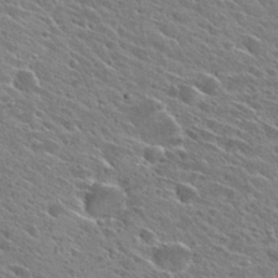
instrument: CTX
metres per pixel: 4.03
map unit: Hto
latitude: 28.1200
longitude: -43.2348
